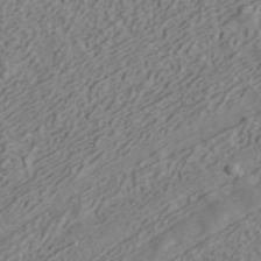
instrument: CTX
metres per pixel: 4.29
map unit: ANa
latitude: 41.8772
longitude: 30.1039
